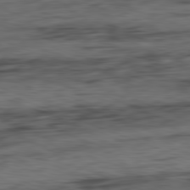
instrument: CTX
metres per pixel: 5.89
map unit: Ap
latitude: -81.8423
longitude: -79.7072
